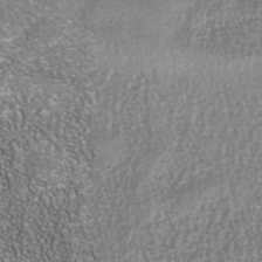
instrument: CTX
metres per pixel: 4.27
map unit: Nhu
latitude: -40.6140
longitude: -84.8758
